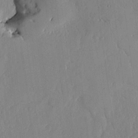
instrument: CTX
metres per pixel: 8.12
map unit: lHvf
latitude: 18.1955
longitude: -114.1199
